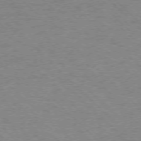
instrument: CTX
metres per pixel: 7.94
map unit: Ap
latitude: -75.6533
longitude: -80.1956
